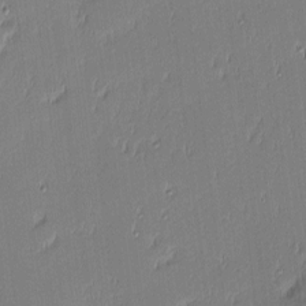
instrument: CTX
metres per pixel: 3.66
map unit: eHh
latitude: -3.2753
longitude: -83.0647
